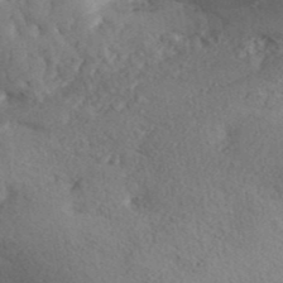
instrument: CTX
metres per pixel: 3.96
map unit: ANa
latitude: 41.4237
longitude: 52.1794
